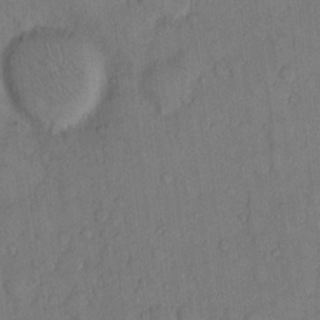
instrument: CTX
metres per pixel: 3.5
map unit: Hto
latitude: 10.4034
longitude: -58.6113
